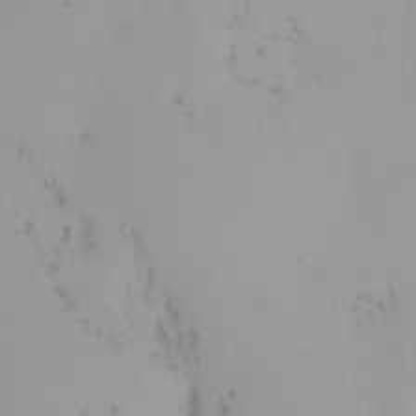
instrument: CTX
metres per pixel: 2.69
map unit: eHh
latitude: -1.8423
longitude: 20.5384
